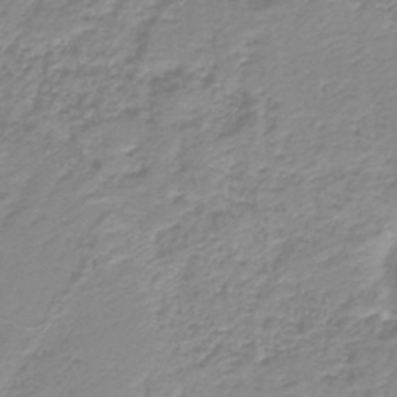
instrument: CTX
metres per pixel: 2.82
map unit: HNb
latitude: -40.4818
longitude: 49.7100
